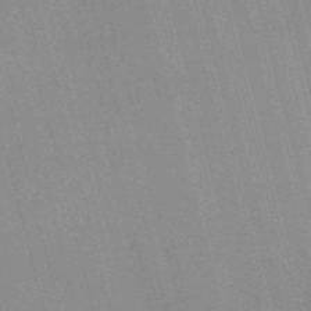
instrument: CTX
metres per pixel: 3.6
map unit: Nve
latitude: -57.6155
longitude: 62.4818
